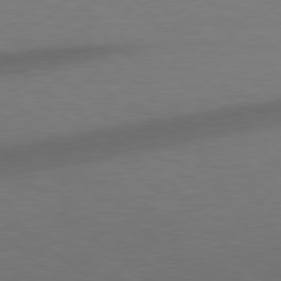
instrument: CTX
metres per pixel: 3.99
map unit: Hpe
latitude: 78.1200
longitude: -151.3481
